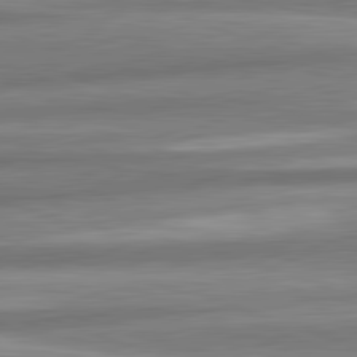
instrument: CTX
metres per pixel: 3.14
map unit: lApd
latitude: 82.2144
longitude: 179.1242
